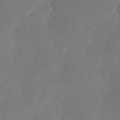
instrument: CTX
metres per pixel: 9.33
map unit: Nhu
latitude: -29.5399
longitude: -63.8017
